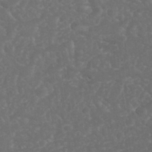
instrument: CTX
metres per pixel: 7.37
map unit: Nhu
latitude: 26.8947
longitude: -65.9906
